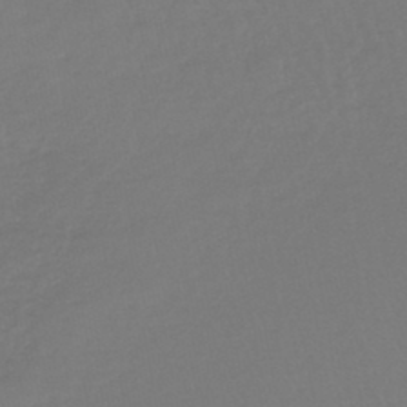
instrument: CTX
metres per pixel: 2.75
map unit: lHb
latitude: -44.3684
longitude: 68.2739
